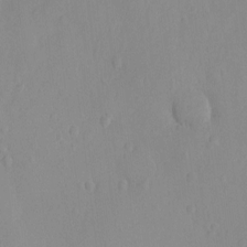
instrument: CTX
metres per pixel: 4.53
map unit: Ht
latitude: -8.8219
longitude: -21.9150
